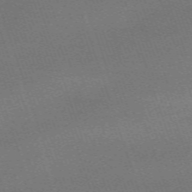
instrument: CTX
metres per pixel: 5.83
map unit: eHh
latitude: -64.0472
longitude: 52.1983
